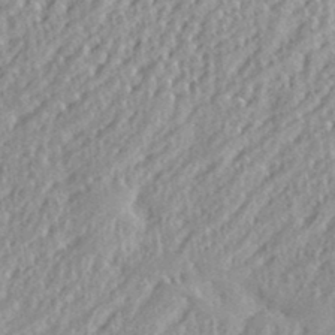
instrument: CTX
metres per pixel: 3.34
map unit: eHh
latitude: 35.6127
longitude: -132.8569
